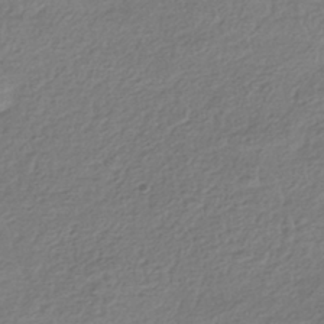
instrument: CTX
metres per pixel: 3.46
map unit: HNhu
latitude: -42.3495
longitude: 97.9556
